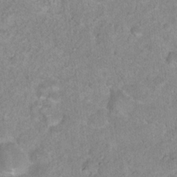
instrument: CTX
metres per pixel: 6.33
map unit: Nhu
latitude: 17.4993
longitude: -34.3656
